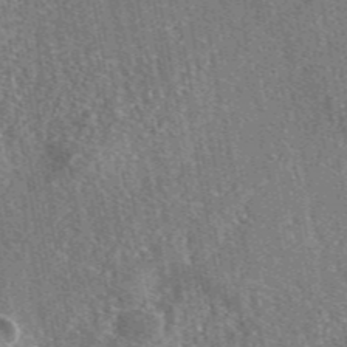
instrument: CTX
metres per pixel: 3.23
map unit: eAb
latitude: 46.7058
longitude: 107.3699
